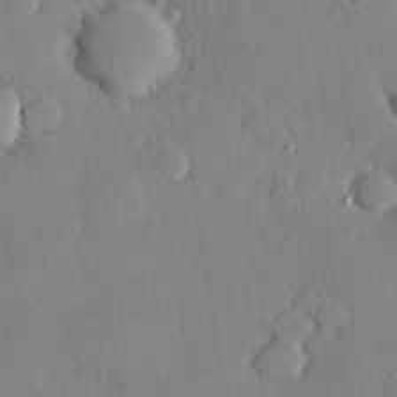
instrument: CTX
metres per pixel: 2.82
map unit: Hve
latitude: 26.8569
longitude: -92.1200
